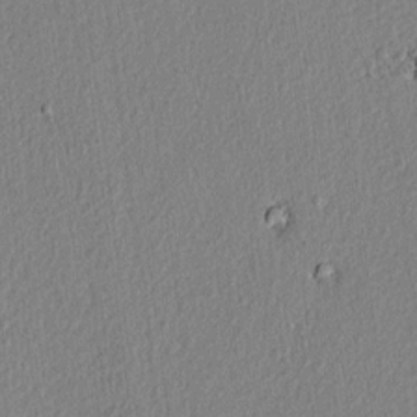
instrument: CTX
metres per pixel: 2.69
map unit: lAvf
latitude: 7.1592
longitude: 166.6141
